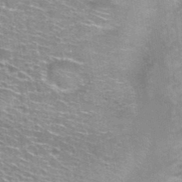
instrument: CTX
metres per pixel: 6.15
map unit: Hto
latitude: 27.1592
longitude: -46.4412
